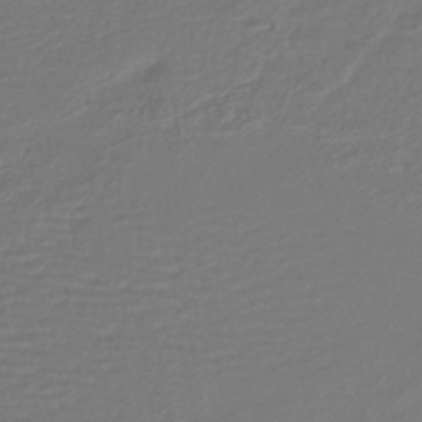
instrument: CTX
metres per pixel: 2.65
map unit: lHb
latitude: -42.7841
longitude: 77.1998
